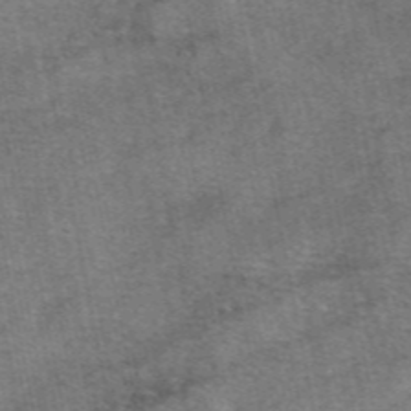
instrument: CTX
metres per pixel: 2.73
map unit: eAb
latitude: 47.9906
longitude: 103.5021
